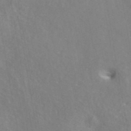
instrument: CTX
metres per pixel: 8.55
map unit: ANa
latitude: 42.0255
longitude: 16.5196
